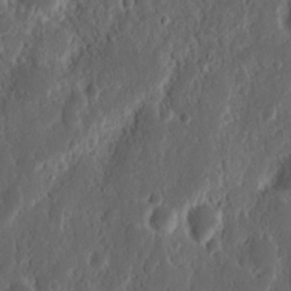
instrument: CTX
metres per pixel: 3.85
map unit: Nhu
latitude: 14.0444
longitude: -73.2726
